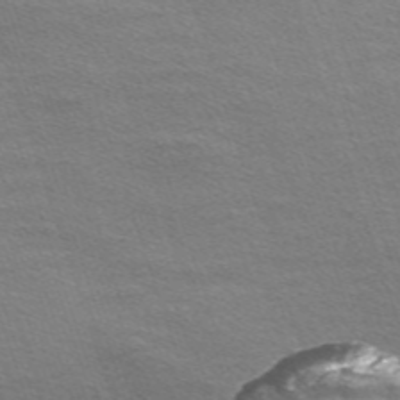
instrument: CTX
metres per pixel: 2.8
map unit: Nve
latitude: -56.9730
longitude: 59.7099
